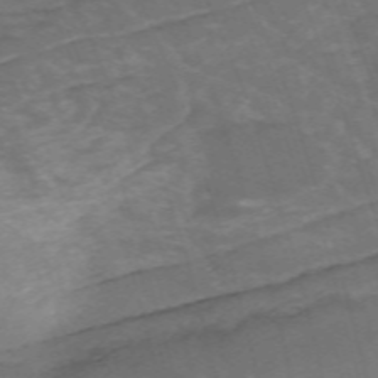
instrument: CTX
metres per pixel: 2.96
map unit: HNb
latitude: -54.5007
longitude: -36.8002
